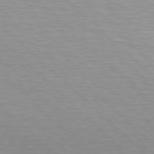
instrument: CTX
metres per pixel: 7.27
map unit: Hpe
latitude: 78.1767
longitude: -139.2159
